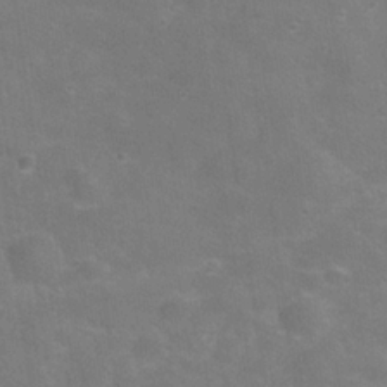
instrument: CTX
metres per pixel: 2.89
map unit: Hve
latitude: -31.2943
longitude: 95.2187
